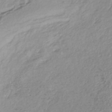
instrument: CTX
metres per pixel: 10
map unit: lHb
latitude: -40.1228
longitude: 73.4832
